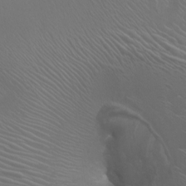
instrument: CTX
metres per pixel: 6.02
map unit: Nhu
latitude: -8.1795
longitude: -92.2522
